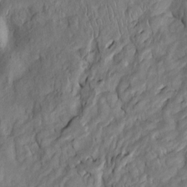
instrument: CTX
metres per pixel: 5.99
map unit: Htu
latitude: -5.8233
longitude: 153.2187
